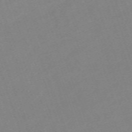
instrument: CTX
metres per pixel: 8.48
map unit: eHh
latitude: -64.3684
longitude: 50.7463
